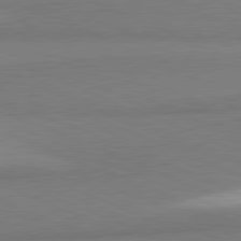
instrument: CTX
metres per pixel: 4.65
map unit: lApd
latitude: 81.6505
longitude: 160.1417
